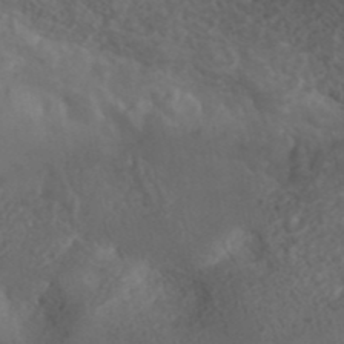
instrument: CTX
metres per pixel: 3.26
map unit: ANa
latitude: 41.4804
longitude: 27.1053
